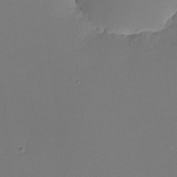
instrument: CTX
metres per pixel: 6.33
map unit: lHvf
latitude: -9.2943
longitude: -100.4034
